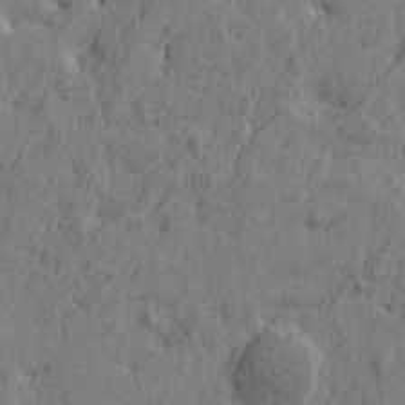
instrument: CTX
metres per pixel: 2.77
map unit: Htu
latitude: -5.7666
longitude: 179.9367
